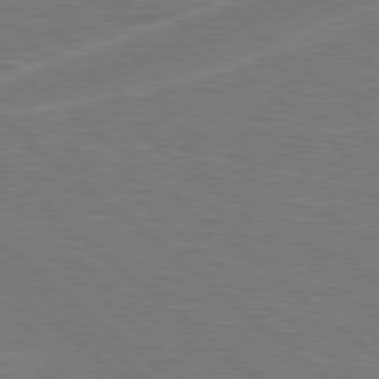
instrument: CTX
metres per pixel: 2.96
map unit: Hpe
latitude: 78.5357
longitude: -152.7435
